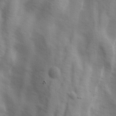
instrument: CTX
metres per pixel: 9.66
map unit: Ave
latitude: 11.2159
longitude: -104.6302
